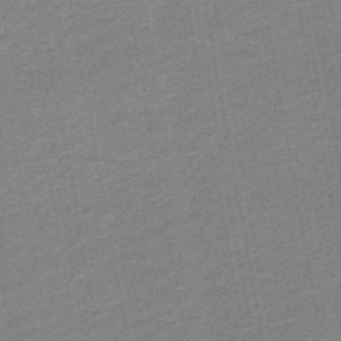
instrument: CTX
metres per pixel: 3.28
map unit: HNb
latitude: -48.4818
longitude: -42.9703
